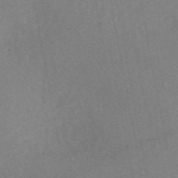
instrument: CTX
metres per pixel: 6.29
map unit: eAb
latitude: 47.9339
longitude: 120.3684
